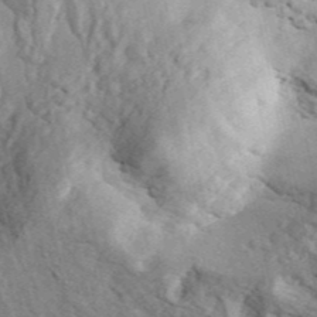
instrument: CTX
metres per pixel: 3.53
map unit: ANa
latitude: 43.5560
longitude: 45.8611
